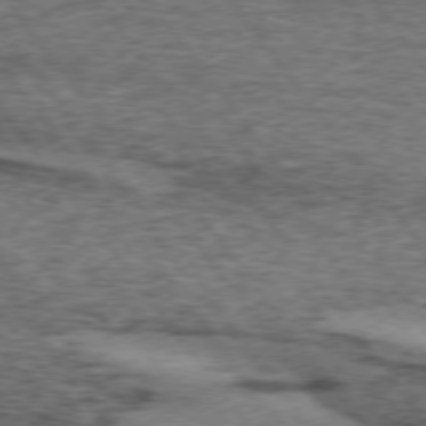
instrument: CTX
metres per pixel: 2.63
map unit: lApd
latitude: 73.8962
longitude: -76.4790
